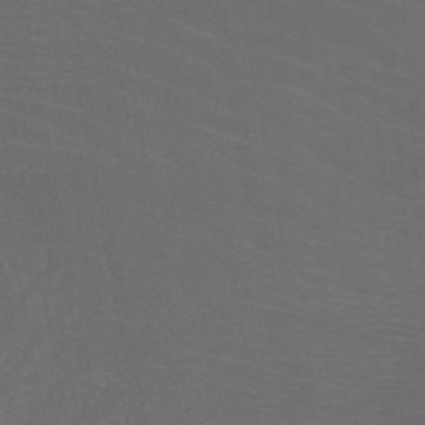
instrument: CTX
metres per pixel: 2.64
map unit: HNb
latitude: -49.3321
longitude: -45.8394
